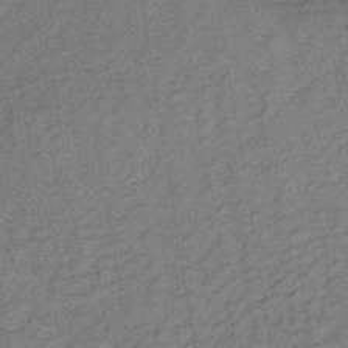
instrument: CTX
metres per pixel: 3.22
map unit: lHb
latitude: -35.1431
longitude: 71.1242
